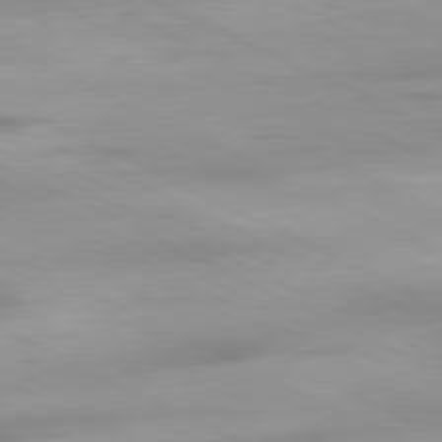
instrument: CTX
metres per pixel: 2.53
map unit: Ap
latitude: -81.2187
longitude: -92.5168
